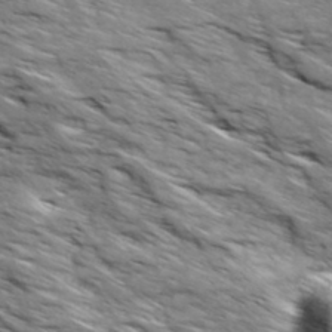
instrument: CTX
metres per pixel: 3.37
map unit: Ave
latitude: 19.1214
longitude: -134.9702
